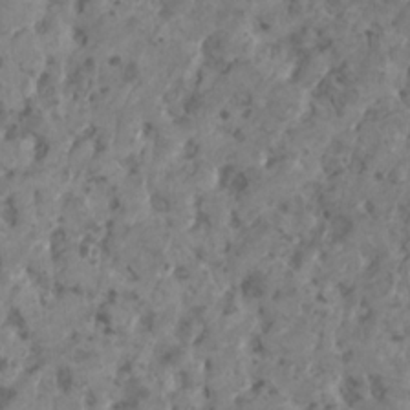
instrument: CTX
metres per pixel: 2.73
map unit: HNhu
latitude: 0.8191
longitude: 7.1809
